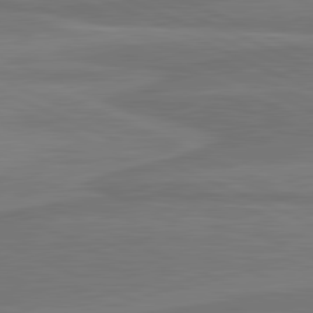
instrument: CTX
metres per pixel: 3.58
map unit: lApd
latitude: 81.8016
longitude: 169.9556
